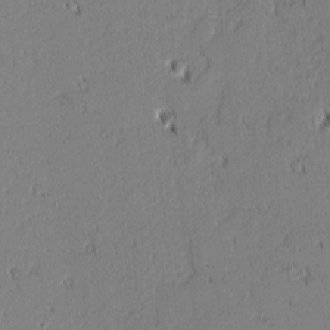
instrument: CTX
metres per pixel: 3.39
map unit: lAvf
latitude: 1.3292
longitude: -106.7624
